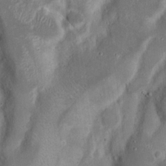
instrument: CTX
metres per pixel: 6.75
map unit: Nhu
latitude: 18.1389
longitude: -73.5749
